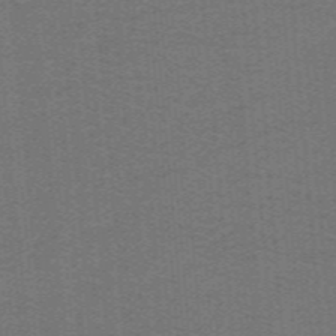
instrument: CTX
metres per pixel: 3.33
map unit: lHb
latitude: -42.3117
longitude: 54.1228
